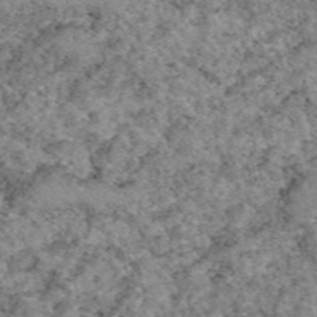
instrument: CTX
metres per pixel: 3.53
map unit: eAb
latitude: 49.3482
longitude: 109.4076
